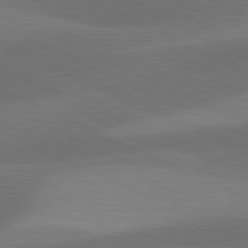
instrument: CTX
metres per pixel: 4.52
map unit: lApd
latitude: 81.1592
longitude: 125.7666
